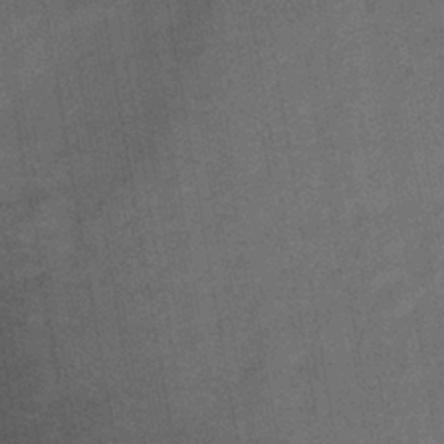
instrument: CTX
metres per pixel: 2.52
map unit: lHb
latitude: -38.2740
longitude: 74.1417
